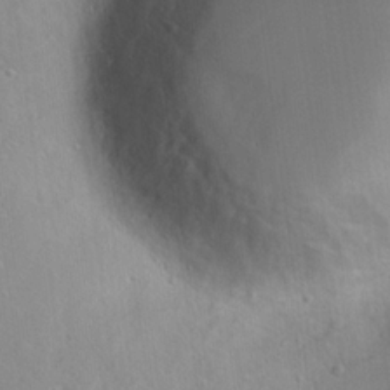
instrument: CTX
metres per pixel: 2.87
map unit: Hto
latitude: 17.2537
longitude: -39.4048
